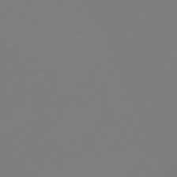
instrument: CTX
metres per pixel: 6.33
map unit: HNb
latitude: -46.3117
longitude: 56.4818
